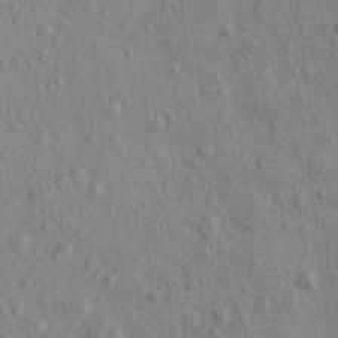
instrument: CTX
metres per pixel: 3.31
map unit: eHh
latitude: -0.6708
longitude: 18.2362
